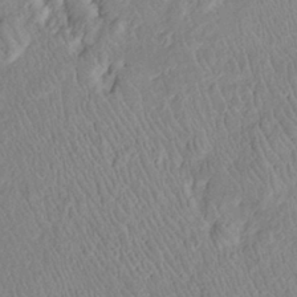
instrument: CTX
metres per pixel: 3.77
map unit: Htu
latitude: -5.9178
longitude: 152.7085
